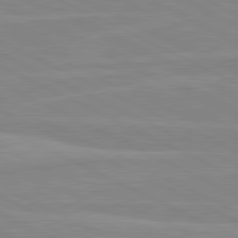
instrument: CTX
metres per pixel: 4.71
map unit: lApd
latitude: 81.0458
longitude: -172.6490
